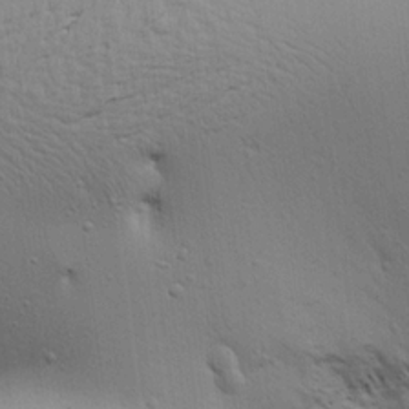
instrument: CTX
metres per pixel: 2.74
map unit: Aa
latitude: 19.0080
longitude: -141.6693
